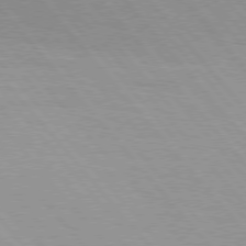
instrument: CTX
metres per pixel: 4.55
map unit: Hpe
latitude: 76.2144
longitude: -153.4238
